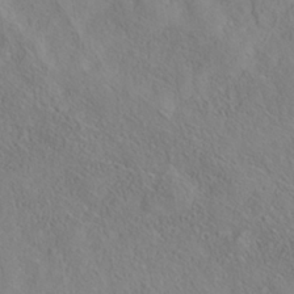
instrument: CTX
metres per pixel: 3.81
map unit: Nhe
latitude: -37.9367
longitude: 139.1620
